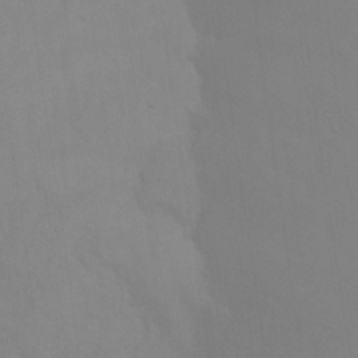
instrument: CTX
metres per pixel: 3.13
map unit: eHh
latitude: 23.1781
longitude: -66.2333
